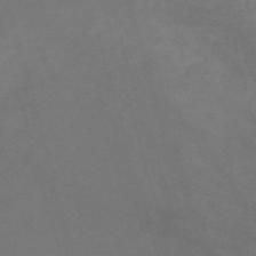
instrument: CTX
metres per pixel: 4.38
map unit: Nve
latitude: -58.8785
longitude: 58.5195
